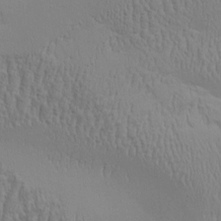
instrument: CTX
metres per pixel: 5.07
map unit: Aa
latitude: 9.3482
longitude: -130.3090
